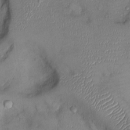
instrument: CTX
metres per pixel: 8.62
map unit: Ht
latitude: -2.9919
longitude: -14.4223
